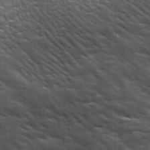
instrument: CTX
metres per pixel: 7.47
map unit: ANa
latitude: 43.8017
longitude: -85.7261
